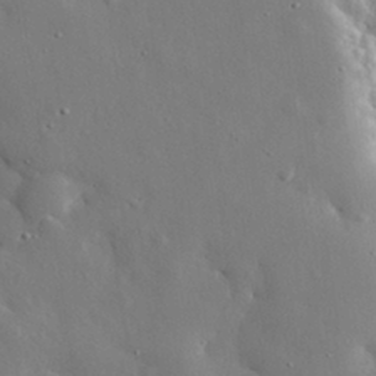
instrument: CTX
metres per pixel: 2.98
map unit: eHh
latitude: 30.4979
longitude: -80.8002
